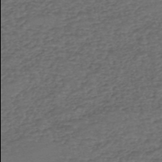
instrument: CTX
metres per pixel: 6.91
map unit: eHh
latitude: -54.6897
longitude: -89.9906
